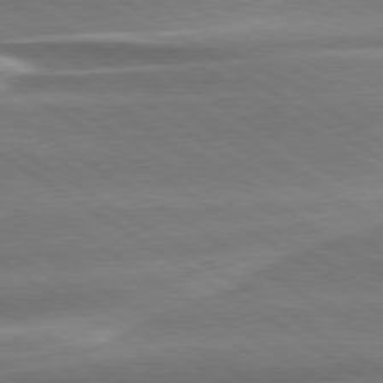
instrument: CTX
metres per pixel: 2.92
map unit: lApd
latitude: 79.4994
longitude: -114.3656
